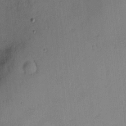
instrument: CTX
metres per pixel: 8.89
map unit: eHh
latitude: 4.0822
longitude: -72.4223
